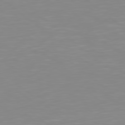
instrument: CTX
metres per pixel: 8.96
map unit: Hpe
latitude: 78.8380
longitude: -172.7435
